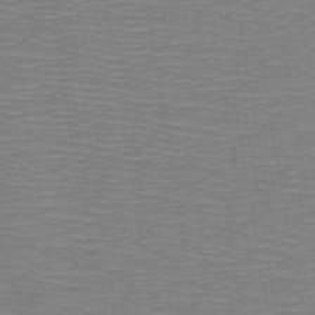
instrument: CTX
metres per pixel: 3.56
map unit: HNb
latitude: -48.8219
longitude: -45.0647
